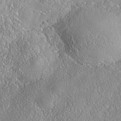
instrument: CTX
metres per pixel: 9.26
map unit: Nhe
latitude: -38.0850
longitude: 138.0850
